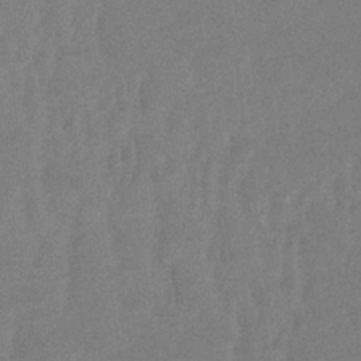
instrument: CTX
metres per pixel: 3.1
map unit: eHb
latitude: -33.7856
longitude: 68.0472
